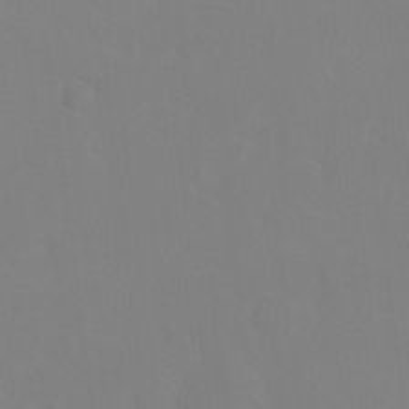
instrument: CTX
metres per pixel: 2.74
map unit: Ht
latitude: -9.0108
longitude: -35.0080
